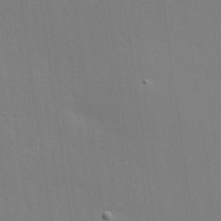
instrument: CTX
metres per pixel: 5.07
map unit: Hve
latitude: 25.1781
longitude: -93.9150
